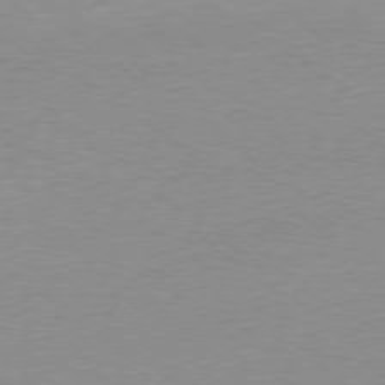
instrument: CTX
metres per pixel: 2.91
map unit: Hpe
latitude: -79.0864
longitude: 8.9919
